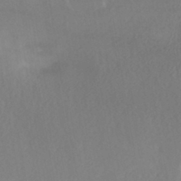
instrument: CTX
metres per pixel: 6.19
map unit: HNhu
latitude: -43.8989
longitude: 94.6140
